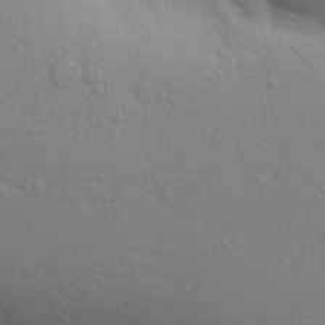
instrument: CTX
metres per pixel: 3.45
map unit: Aa
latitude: 29.8583
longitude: -147.2915
